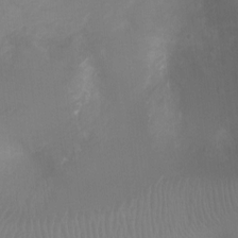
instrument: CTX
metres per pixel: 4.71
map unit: Ht
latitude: -8.5952
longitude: -24.7435
